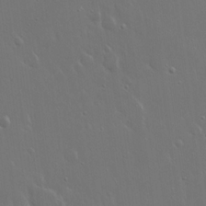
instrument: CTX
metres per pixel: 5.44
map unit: Hto
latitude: 18.1011
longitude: -56.5167
